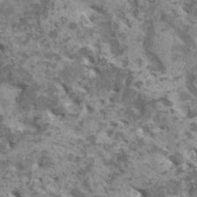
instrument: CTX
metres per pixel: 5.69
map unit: HNhu
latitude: 1.8016
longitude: 7.1431
